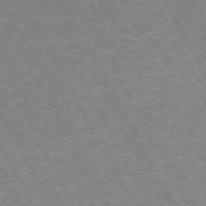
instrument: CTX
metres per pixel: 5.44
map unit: Hpe
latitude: -72.1417
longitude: 9.5966
